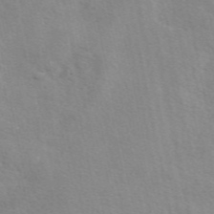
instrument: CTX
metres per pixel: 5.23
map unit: eAb
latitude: 49.9150
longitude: 120.7274
